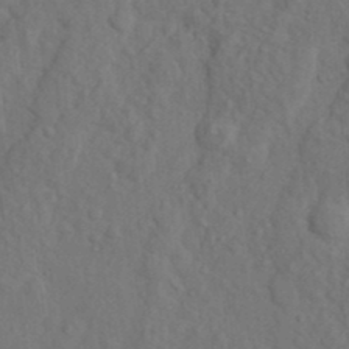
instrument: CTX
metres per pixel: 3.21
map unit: Nhu
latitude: 11.8583
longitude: -28.1389
